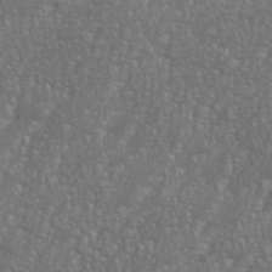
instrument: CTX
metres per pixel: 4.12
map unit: eHh
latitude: 35.8961
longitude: -132.7435
